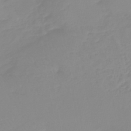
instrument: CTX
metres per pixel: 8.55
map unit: lHb
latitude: -44.7652
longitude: 54.5952
